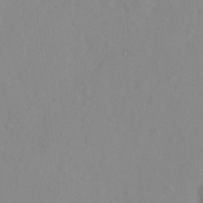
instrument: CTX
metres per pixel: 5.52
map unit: Hto
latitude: -8.0472
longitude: -40.9891
